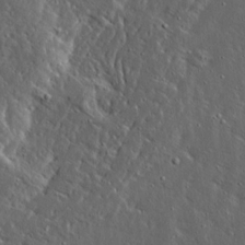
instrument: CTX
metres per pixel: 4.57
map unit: Ave
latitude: 14.4979
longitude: -138.3845
